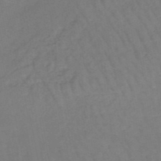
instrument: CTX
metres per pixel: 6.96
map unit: HNb
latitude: -50.6329
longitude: -53.2159
